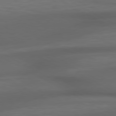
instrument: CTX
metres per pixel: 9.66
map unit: Hpe
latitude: 79.1403
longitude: -119.5749
